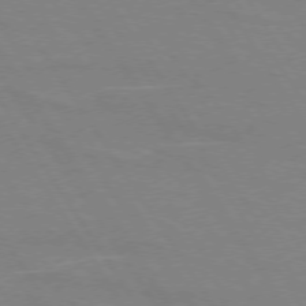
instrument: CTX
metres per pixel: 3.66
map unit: lApd
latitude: 73.7828
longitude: -56.3845
